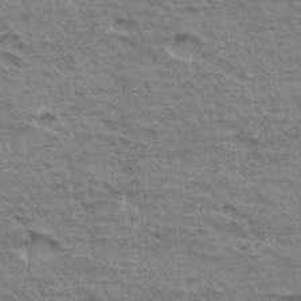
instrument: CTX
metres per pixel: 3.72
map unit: Hto
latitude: 35.3292
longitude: -43.6694
